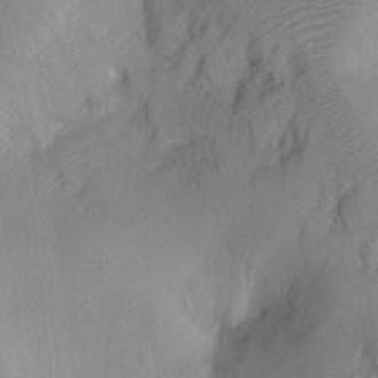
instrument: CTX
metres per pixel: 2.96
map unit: Ht
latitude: -4.2739
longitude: -28.1389
